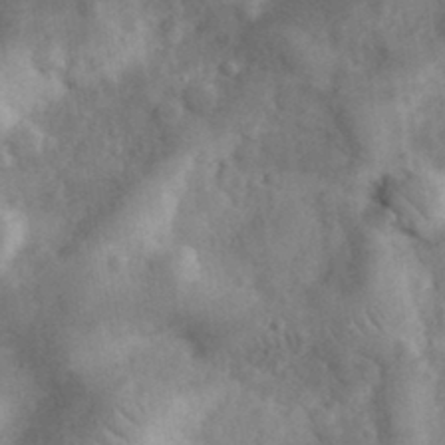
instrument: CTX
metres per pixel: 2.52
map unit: eHh
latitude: 33.0458
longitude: -69.0270
